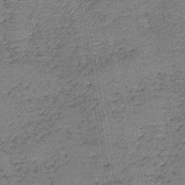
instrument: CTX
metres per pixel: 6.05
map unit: lHb
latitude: -42.9163
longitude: 79.5588
